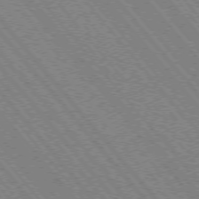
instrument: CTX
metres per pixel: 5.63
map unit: Hpe
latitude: -75.7289
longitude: -13.2159
